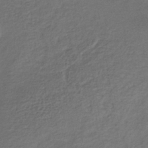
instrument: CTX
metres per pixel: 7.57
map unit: lHb
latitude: -37.6721
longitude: 70.8975
